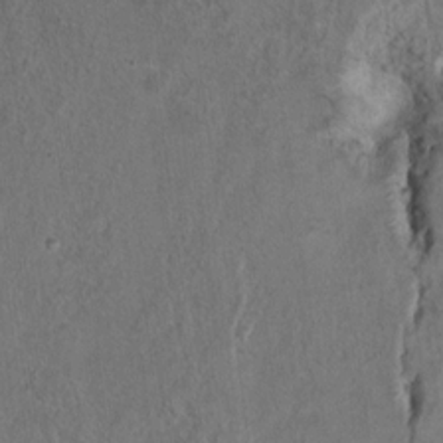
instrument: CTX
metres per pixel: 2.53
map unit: Ht
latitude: 9.2348
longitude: -32.0822
